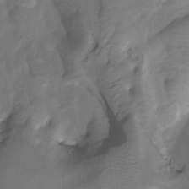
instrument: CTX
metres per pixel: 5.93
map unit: Htu
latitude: -14.3684
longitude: -45.7638
